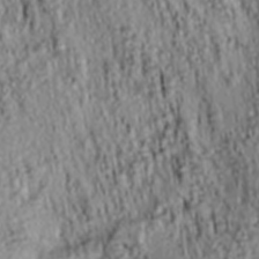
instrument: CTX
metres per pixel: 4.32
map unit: lAa
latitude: 6.2900
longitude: -114.8002
